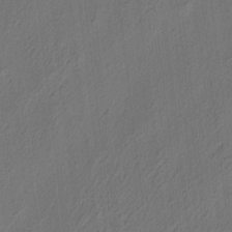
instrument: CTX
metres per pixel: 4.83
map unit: eHh
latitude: 5.8583
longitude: -77.2726
